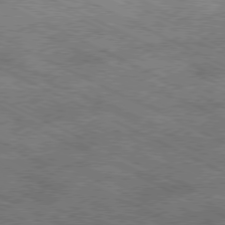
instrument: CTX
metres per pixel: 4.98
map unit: Ap
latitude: -79.9367
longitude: -67.4804
